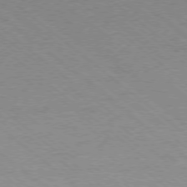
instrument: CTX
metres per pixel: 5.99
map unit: Ap
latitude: -78.3306
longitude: -83.6693
